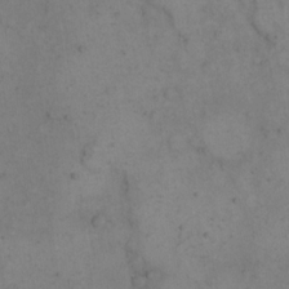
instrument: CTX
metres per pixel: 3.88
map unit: eHh
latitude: 15.4616
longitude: -67.5560
